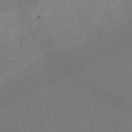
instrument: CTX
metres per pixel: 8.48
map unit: HNb
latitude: -46.5007
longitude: -47.8584
